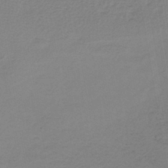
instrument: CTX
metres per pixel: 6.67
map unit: lHb
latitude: -42.4628
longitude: 71.2376
